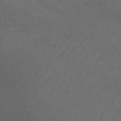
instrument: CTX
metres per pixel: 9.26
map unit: lHb
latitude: -34.7841
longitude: 66.6896
